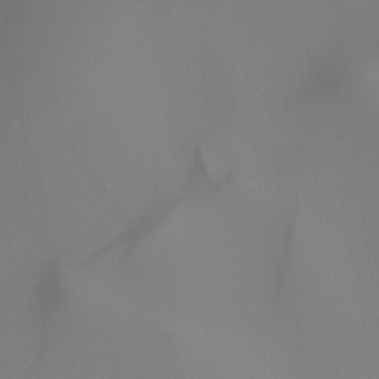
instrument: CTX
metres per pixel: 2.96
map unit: Ht
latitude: -4.3873
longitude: -61.1214
